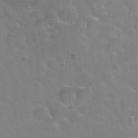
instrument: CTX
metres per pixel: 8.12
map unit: Hto
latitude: 22.5546
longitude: -52.3090
